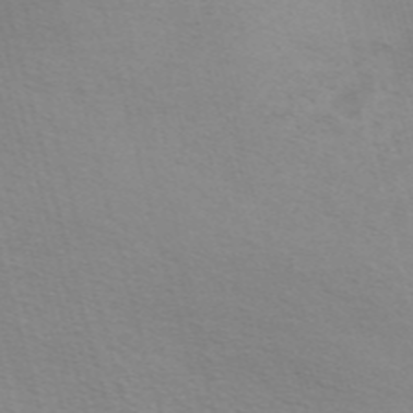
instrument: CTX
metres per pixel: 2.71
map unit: Nve
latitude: -57.2754
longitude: 63.7855
